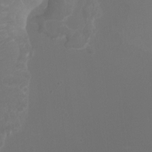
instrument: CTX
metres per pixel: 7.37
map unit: Ht
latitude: -1.8423
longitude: -17.9339
